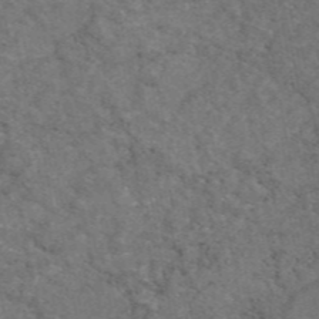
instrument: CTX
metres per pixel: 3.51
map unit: eAb
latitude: 47.7261
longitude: 116.8596
